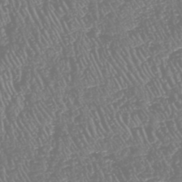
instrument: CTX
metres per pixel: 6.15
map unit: HNhu
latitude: -47.7288
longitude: 29.2565
